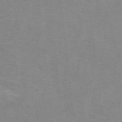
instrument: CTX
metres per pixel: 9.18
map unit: Ht
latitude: 1.8583
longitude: -32.8191
